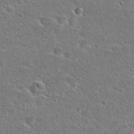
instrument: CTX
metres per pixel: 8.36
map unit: Hto
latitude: 25.4804
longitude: -46.3845
